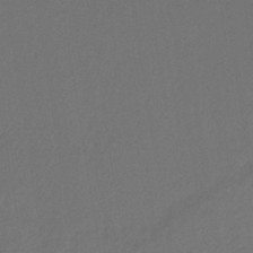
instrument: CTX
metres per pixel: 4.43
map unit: lHb
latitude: -42.9541
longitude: 74.7464
